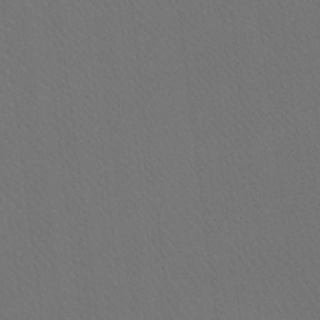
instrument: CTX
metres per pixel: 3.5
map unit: Ht
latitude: -9.0864
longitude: -38.5735
